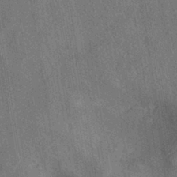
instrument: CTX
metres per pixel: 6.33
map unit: eHh
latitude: -41.5588
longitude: 120.5762
